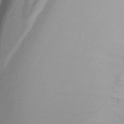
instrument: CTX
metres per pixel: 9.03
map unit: Ht
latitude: -14.9353
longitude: -50.9513
